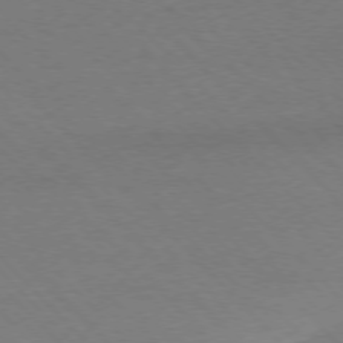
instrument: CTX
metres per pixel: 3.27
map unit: Ap
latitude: -77.1620
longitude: -87.2348
